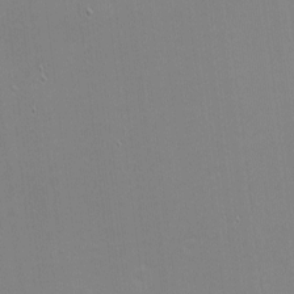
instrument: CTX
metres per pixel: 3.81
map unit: eHh
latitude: -2.5006
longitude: -80.3845
